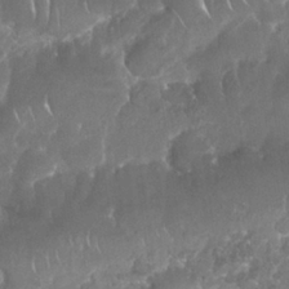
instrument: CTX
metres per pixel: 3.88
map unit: Nhu
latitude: 25.3292
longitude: -61.0836
